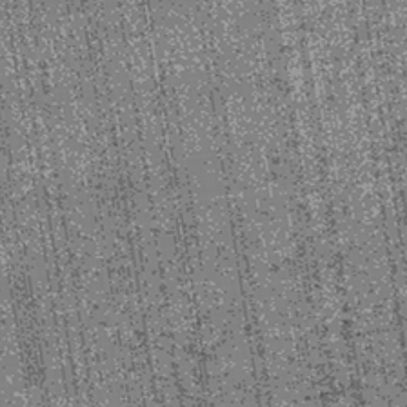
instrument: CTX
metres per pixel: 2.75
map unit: lHb
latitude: -39.5966
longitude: 67.6533
